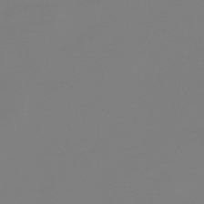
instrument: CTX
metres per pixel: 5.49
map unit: lHb
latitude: -48.6141
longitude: 65.7478
